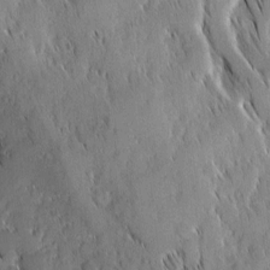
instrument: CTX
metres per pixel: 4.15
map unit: Ave
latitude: 9.3671
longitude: -104.3468
